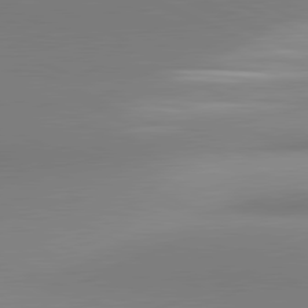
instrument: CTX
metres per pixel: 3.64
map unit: lApd
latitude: 81.1403
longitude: 143.6343
